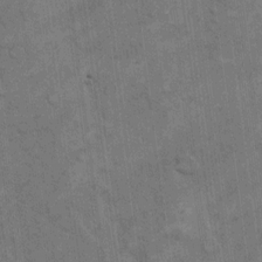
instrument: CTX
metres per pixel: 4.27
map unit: eHh
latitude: 13.5938
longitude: -65.7072
